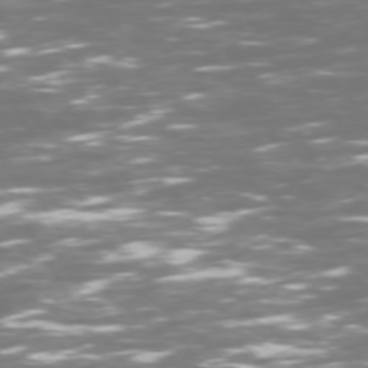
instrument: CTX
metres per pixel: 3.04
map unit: Hpe
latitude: 72.6302
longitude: -125.7260
